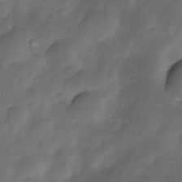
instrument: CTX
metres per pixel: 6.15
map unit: Nhe
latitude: -33.8423
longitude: -143.9528
